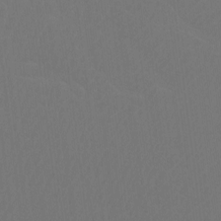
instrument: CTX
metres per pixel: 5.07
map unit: Htu
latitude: -6.7841
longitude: -69.2537
